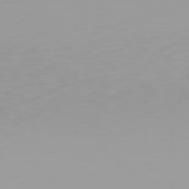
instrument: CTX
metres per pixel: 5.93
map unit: Hpe
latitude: 78.1578
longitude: -138.1200
